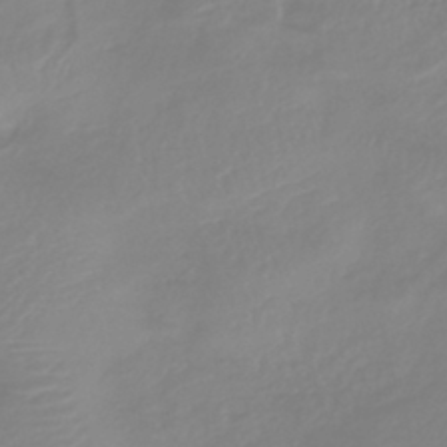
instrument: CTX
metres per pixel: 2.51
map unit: lHb
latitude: -41.8800
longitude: 77.3321
